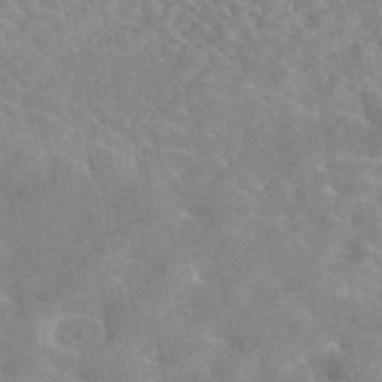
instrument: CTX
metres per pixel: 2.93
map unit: eAb
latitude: 44.9325
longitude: 126.2739
